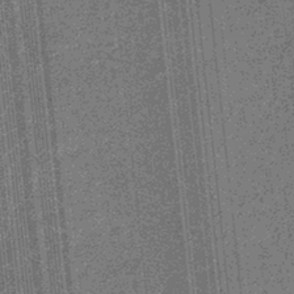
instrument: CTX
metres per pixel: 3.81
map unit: eHb
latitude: -31.8611
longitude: 73.8233
